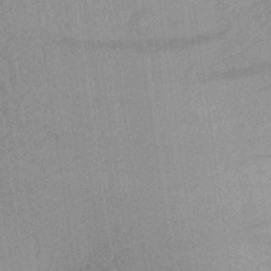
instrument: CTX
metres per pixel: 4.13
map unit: Aa
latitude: 25.5749
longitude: -145.4615
